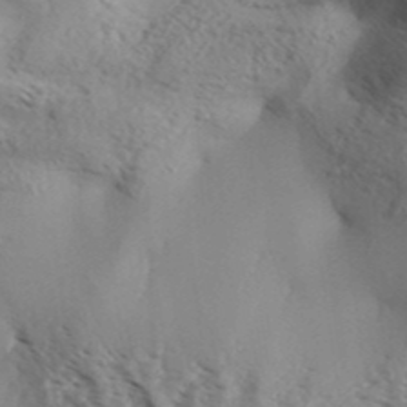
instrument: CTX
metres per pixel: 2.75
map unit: Aa
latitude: 32.3656
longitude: -139.5938
